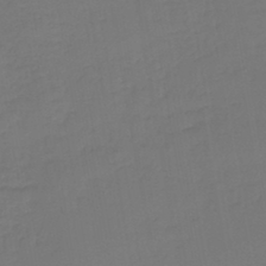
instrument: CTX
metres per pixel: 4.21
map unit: lHb
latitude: -43.1998
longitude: 59.6532
